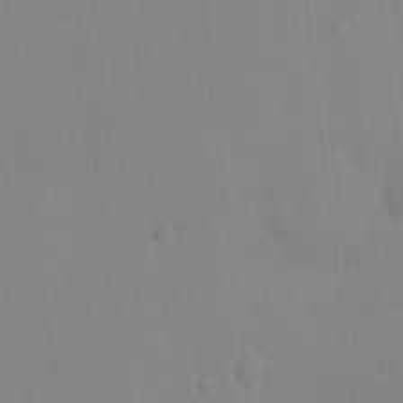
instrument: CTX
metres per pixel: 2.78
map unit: HNhu
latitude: 5.7450
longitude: 1.8990
